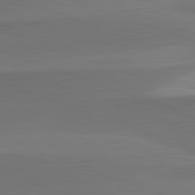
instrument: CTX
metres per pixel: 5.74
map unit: lApd
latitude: 82.4034
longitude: 136.6140
